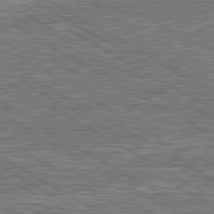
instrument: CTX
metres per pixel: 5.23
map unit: lApd
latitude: 80.6113
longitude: 172.2550
